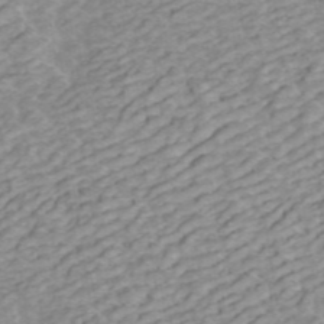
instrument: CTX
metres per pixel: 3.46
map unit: ANa
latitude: 45.8394
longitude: 22.3873
